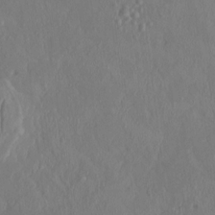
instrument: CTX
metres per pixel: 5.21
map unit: HNhu
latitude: 2.8758
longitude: -5.2915
